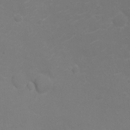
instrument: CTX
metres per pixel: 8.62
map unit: Nhu
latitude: -10.7463
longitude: -20.6113
